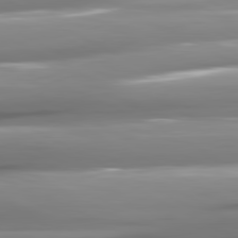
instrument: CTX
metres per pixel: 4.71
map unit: lApd
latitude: 81.0836
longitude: -145.0836
